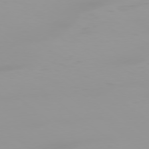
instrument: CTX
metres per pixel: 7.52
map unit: Ap
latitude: -78.7652
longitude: -95.7072
